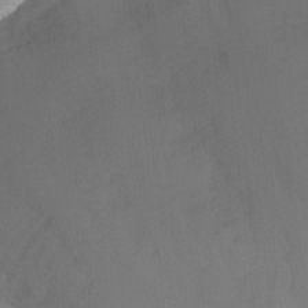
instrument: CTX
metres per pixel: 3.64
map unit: Nhu
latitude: -13.7856
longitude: -55.4237
